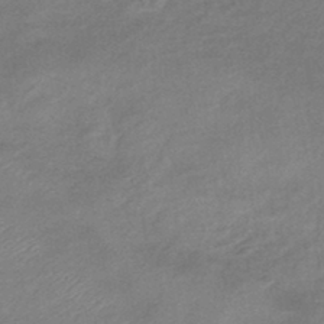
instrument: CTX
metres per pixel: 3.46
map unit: eHb
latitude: -41.5021
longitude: 83.5399
